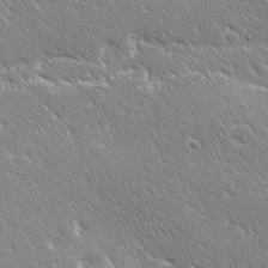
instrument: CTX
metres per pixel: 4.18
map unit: Ave
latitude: 20.4223
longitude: -137.2726
